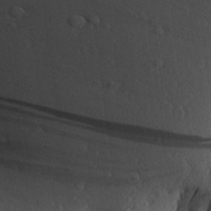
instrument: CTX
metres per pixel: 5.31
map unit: Aa
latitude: 28.3467
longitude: -131.1026
